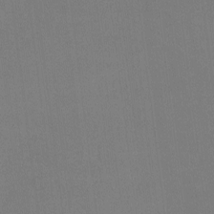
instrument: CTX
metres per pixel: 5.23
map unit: lHvf
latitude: -10.2928
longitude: -100.4790
